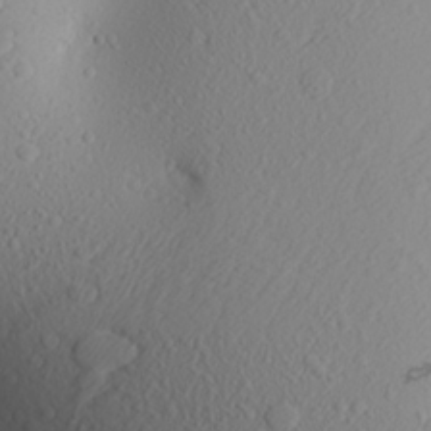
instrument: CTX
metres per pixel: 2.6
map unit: Aa
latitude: 23.0647
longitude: -144.2333
